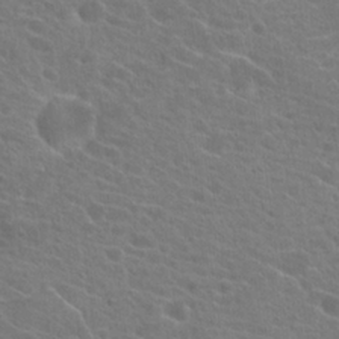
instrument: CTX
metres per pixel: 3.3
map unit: Hto
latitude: 22.8002
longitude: -39.6505
